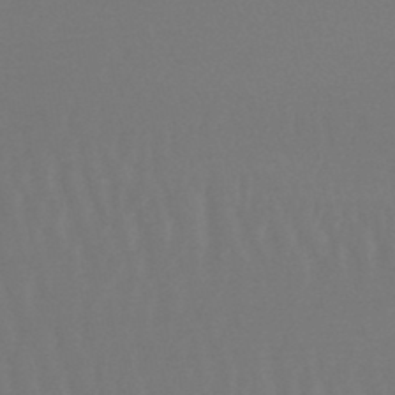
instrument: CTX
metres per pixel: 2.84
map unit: lHb
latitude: -45.4832
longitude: 69.4832
